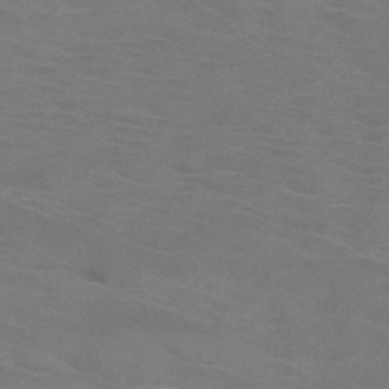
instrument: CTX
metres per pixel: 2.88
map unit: HNb
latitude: -46.4251
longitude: -46.6491
